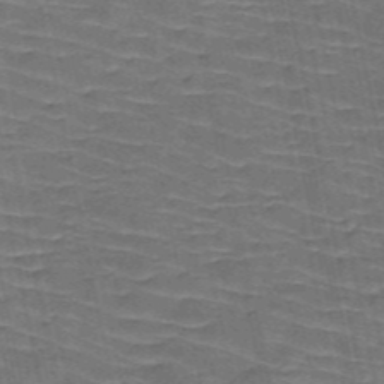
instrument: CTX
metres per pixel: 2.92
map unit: HNb
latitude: -53.6155
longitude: -45.4048
